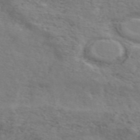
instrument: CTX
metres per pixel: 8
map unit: ANa
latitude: 50.3089
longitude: -81.3482
